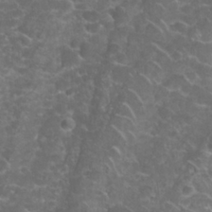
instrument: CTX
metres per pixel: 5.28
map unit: Nhu
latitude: 28.0444
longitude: -60.9702
